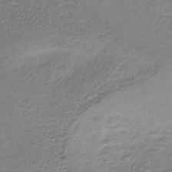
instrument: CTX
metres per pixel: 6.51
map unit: lHb
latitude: -35.7667
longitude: 62.1039
